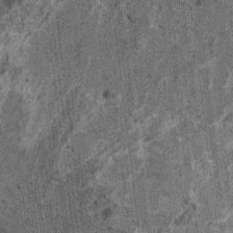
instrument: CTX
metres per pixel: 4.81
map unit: HNhu
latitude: 0.7813
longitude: 4.8975
